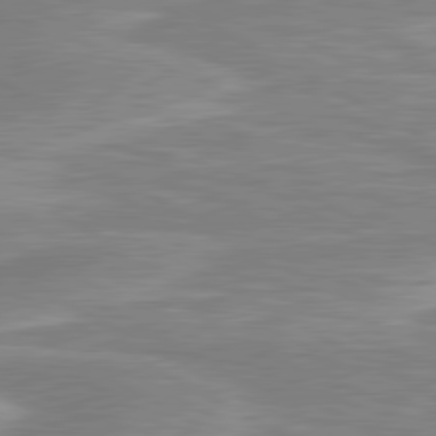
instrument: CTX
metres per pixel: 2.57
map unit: lApd
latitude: 80.6113
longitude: 173.4265
